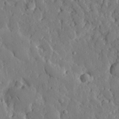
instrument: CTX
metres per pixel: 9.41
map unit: eHh
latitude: 29.2348
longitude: -77.6882
